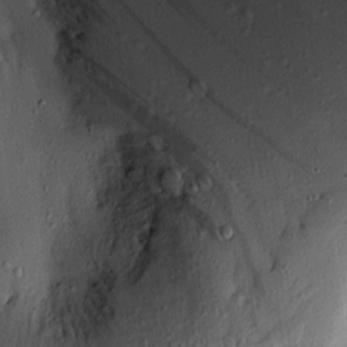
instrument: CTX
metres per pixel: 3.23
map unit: lAvf
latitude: 4.7057
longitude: 165.5777
